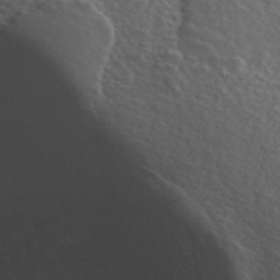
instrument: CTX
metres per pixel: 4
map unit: ANa
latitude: 46.1389
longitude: 49.4266
